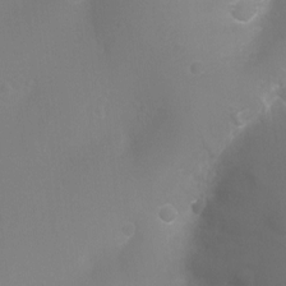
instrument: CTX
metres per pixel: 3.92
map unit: Ht
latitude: -2.7463
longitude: -25.1025
